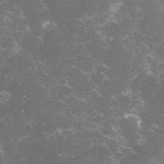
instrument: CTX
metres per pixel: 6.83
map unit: lHvf
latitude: -14.3873
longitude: -99.9906
